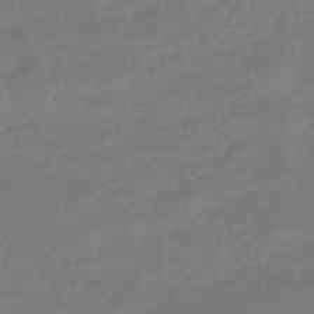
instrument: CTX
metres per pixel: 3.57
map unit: eHb
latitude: -46.3117
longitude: 84.3873
